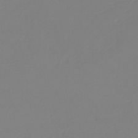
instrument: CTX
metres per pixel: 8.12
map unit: HNb
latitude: -44.3495
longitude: 53.8611
